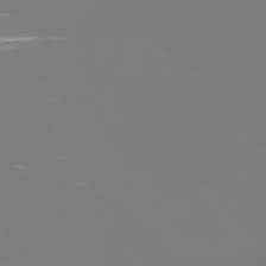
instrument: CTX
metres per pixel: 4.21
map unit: Ap
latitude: -77.4832
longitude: -62.3656
